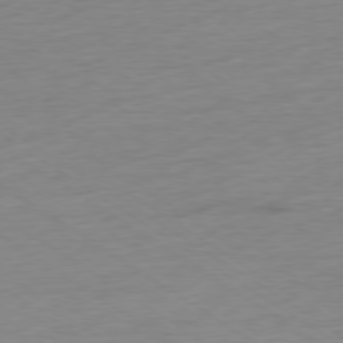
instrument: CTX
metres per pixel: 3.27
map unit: Ap
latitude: -78.6518
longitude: -58.8191
